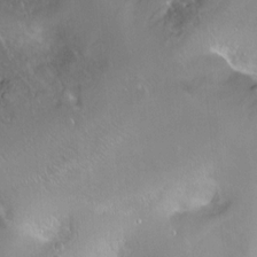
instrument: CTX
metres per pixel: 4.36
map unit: Ht
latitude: -14.3684
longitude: -41.2725
